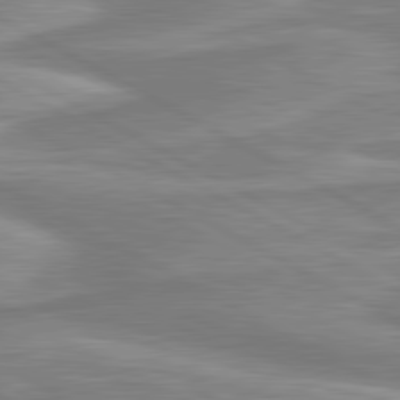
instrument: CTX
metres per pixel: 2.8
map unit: lApd
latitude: 80.8569
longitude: 173.8233
